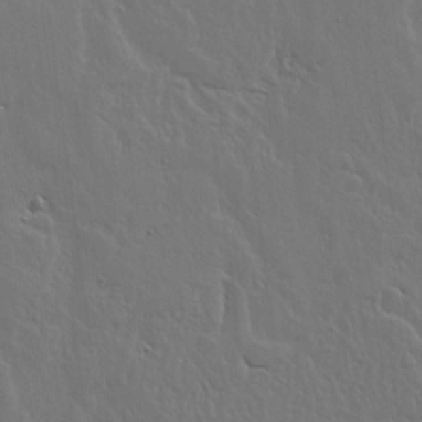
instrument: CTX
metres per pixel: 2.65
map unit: lHvf
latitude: 17.5560
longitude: -116.8380
